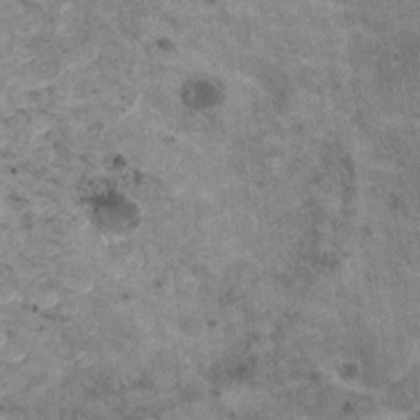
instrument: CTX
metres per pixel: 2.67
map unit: HNhu
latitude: 3.4615
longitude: 4.1228
